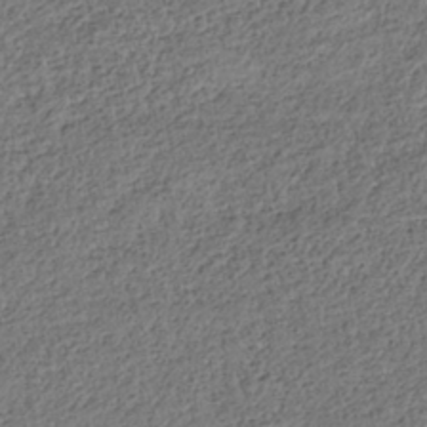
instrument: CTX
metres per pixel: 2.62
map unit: HNhu
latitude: -39.5588
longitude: 107.3699
